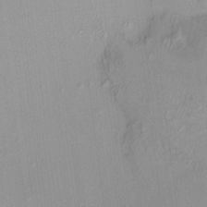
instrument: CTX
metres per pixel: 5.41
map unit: HNhu
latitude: 5.5182
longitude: 9.6344
